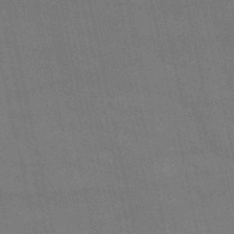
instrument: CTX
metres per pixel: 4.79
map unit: HNb
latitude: -52.4818
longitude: -39.8583
